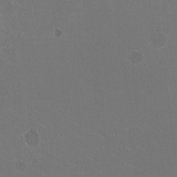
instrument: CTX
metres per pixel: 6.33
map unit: HNhu
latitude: -2.1794
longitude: -0.6868
